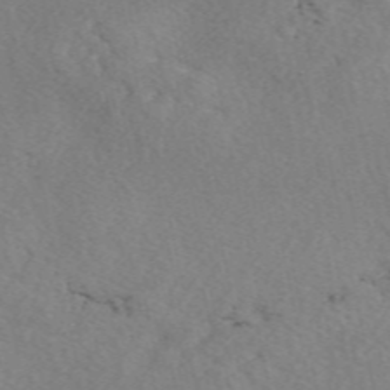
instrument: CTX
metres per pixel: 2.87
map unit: eAb
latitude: 49.9528
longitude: 107.3699
